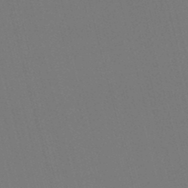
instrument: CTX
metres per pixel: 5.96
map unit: lHb
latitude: -47.6910
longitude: 61.1053
